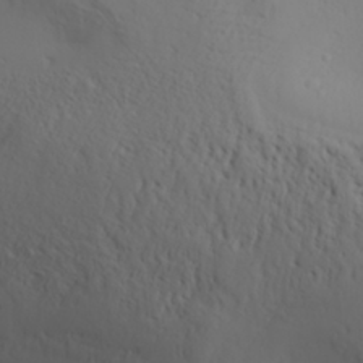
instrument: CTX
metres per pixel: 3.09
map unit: Aa
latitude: 29.3670
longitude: -133.2726
